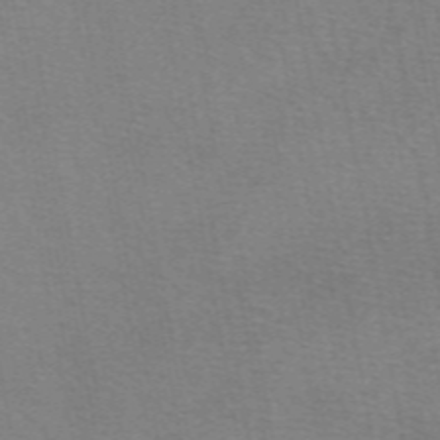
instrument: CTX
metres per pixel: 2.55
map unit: eAb
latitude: 50.2333
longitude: 105.2187
